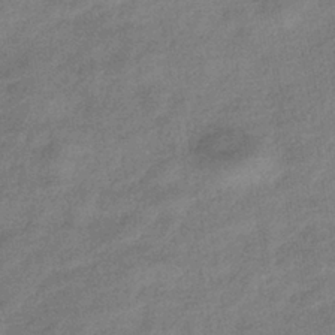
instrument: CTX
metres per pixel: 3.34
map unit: eHb
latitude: -38.0283
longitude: 80.0472
